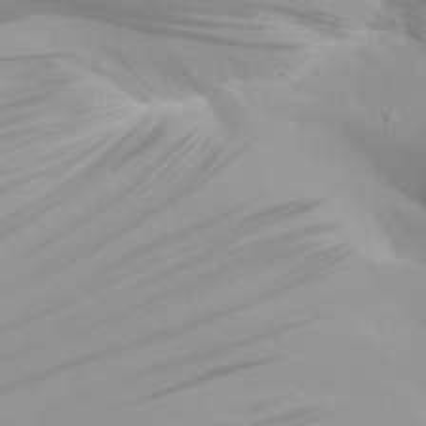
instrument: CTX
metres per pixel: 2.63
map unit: Aa
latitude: 29.8961
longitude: -133.1025
